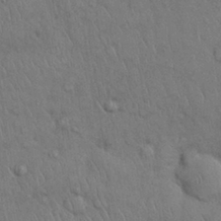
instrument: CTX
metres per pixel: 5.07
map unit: Nhu
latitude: 28.0444
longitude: -68.6113
